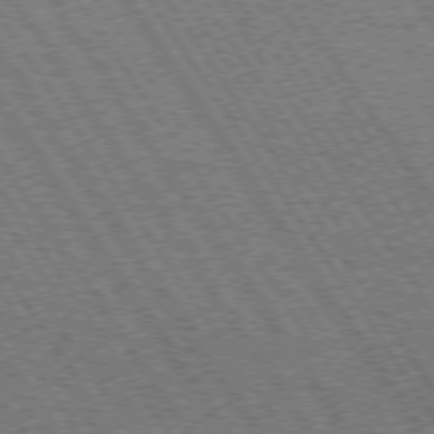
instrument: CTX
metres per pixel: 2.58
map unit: Hpe
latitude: 73.8395
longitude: -141.3859
